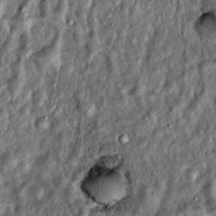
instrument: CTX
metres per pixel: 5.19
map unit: Hto
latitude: 14.6491
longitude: -35.2914
